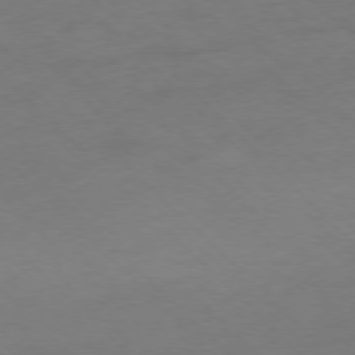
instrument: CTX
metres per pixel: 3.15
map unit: Ap
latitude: -77.0486
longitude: -64.8191
